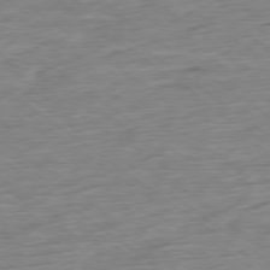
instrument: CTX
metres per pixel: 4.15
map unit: Ap
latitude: -79.1242
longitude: -102.0822
